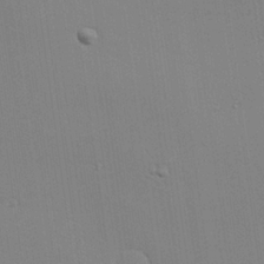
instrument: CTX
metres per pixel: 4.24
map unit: Hve
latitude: 26.0822
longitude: -91.2537
